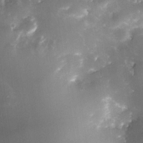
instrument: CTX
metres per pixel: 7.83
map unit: Nhe
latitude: -32.7841
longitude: -116.5357
